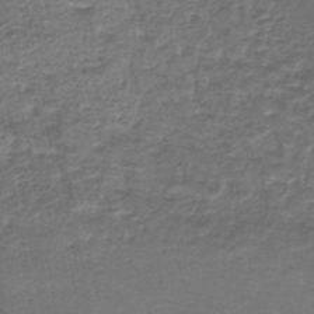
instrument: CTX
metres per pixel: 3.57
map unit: lHb
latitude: -43.9367
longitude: 65.8234
